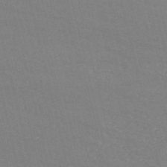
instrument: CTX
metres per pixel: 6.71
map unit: HNb
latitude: -54.8408
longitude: -37.4805
